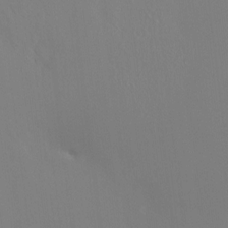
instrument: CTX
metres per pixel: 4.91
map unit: HNhu
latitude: 3.6883
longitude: 8.1039
